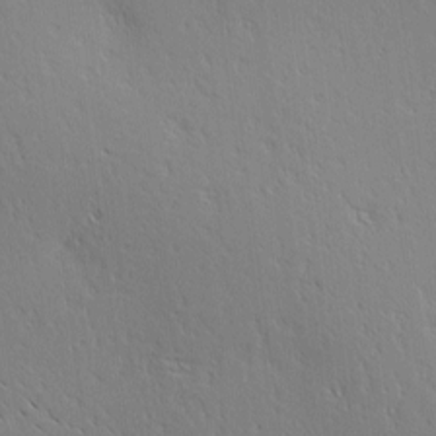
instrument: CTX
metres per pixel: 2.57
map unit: Ave
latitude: 1.2726
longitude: -115.3670
